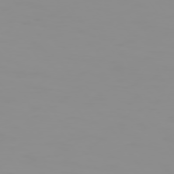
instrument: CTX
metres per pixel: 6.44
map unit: Hpe
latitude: 74.4601
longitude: -128.5168
